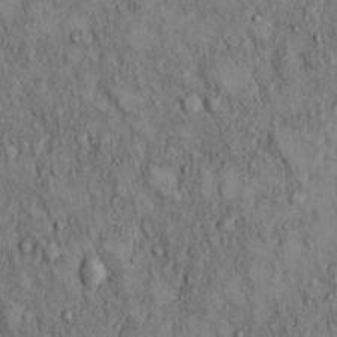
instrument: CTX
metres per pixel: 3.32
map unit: Hto
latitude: 11.5371
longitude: -59.8583
